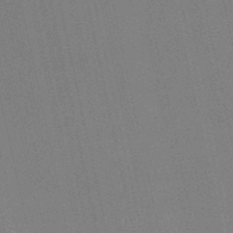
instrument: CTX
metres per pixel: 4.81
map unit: lHb
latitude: -48.5574
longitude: 69.2187
